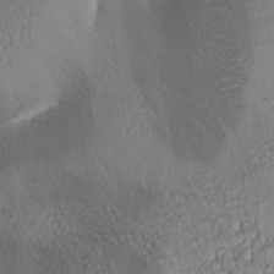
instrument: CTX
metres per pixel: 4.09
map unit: lAa
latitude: 3.4615
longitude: -115.9717
